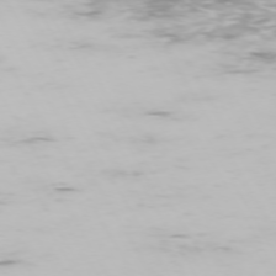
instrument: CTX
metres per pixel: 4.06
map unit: Hpe
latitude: -73.5777
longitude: 3.9745
